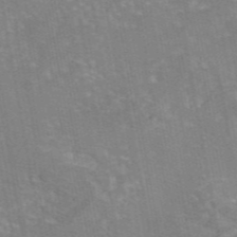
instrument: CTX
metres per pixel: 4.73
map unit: eAb
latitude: 45.8772
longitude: 105.8233
